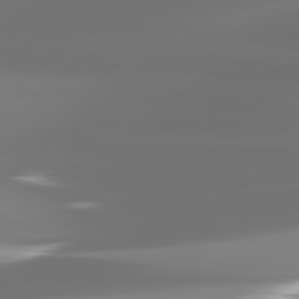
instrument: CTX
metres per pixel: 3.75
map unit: lApd
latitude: 81.5749
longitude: -136.7813
